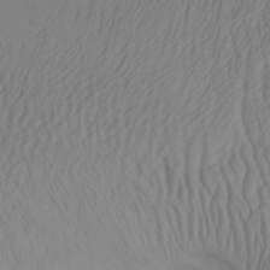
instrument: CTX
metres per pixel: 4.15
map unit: Aa
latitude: 28.4601
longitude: -134.0633
